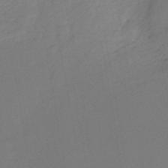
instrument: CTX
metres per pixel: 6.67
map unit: HNb
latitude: -50.6140
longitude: -52.9703
